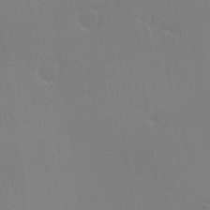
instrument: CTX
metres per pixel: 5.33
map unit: Hve
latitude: 23.2537
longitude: 145.9745
